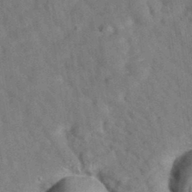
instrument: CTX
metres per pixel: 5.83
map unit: eAb
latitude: 35.0458
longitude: 108.6896
